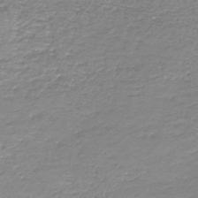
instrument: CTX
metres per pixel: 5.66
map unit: HNb
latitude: -48.4440
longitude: -41.7449
